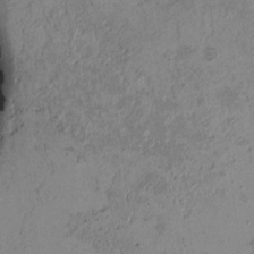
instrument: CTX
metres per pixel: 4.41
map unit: Htu
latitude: 3.0458
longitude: 148.4062
